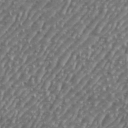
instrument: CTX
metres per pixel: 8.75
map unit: eHh
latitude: 36.0255
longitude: -134.1011
